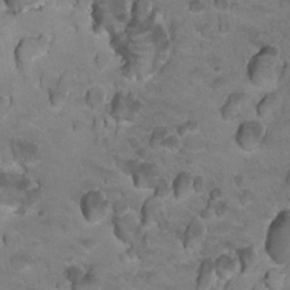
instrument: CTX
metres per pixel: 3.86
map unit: Nhu
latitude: 18.5545
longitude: -32.7813
